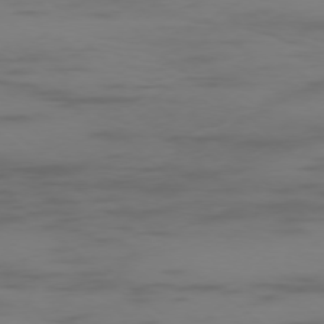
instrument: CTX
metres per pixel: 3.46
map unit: Ap
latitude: -76.9920
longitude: -67.7638
